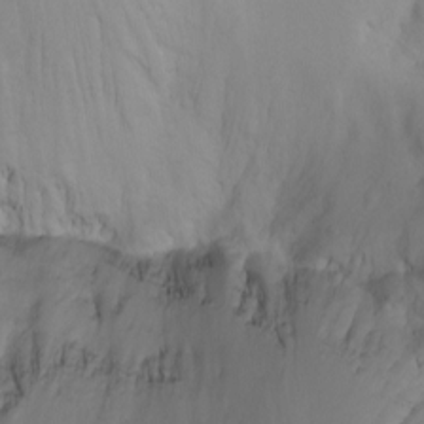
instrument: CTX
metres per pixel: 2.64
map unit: Aa
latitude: -3.2186
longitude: -73.9339
